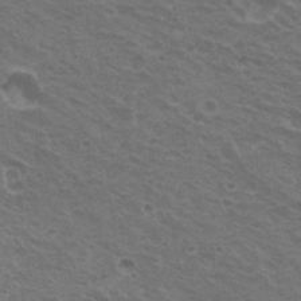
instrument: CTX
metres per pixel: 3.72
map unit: Hto
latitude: 21.6694
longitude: -31.0459
